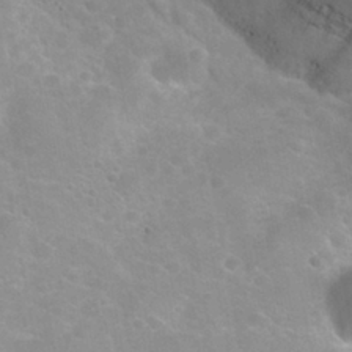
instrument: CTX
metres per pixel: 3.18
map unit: Nhu
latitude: 30.4979
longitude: -54.6868
